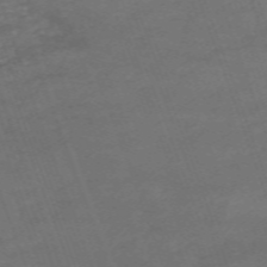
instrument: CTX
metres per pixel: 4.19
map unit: HNb
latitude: -54.2929
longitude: -37.0270
